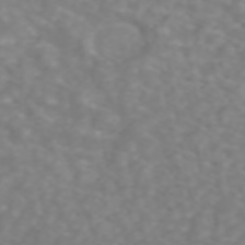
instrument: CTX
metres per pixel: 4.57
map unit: ANa
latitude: 44.5734
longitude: 22.4062
